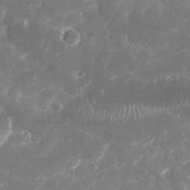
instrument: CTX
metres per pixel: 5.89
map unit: Nhu
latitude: 26.3089
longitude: -60.9513
